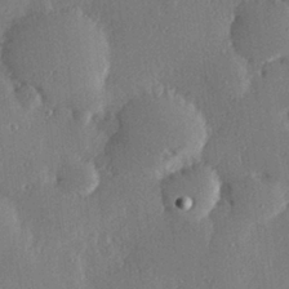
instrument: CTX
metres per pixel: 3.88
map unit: Hve
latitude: 28.1578
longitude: -91.3104
